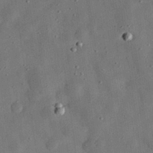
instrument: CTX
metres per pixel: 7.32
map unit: eHh
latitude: 31.8584
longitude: -76.1011
